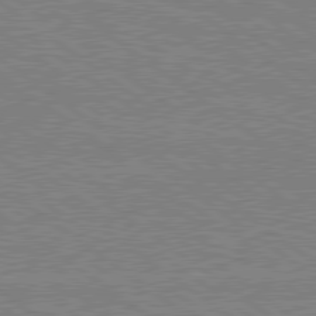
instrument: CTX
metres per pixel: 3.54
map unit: lApd
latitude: 79.4994
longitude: 166.9731
